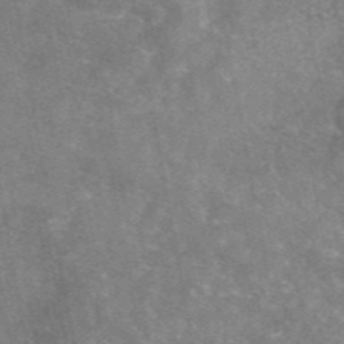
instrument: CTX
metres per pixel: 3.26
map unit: eAb
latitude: 45.9150
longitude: 120.8030
